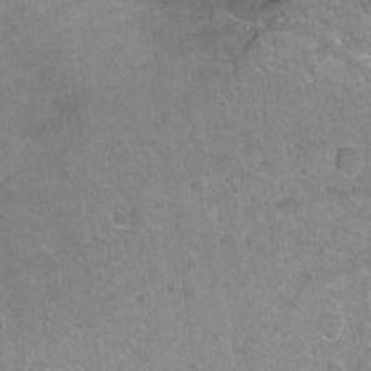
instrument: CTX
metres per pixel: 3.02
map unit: Hto
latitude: -4.3873
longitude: -36.1767
